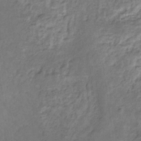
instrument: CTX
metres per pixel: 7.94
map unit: eHb
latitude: -31.0864
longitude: 68.6896
